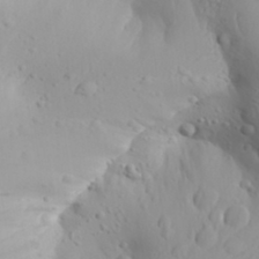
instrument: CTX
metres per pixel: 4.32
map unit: Aa
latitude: 30.4601
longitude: -132.7057
